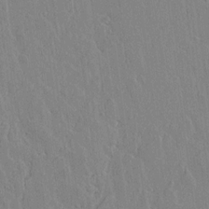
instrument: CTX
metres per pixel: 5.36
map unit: lAvf
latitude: 14.6491
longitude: -125.5560
